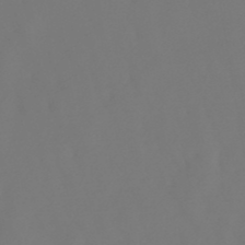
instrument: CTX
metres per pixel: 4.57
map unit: lHb
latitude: -47.1998
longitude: 72.4440
